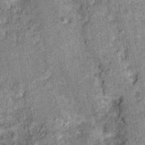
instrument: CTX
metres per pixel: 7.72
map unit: Ht
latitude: 10.8002
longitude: -38.9136
